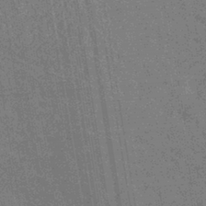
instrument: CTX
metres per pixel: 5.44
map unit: lHb
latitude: -40.5951
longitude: 75.8801
